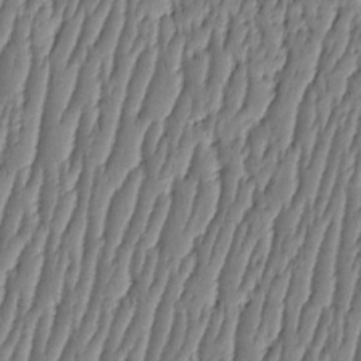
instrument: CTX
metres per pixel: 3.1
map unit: HNhu
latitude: -3.3887
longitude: 13.8611
